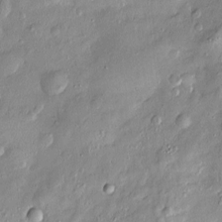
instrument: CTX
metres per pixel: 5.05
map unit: Htu
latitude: -5.6344
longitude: 157.6533
